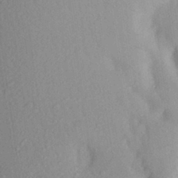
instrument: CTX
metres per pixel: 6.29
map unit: Aa
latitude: 28.5546
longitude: -145.9528
